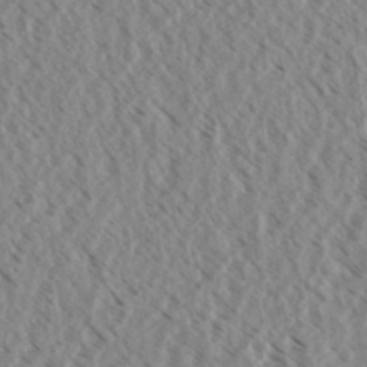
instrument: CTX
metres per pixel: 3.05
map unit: eHh
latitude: 34.2711
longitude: -140.4790
